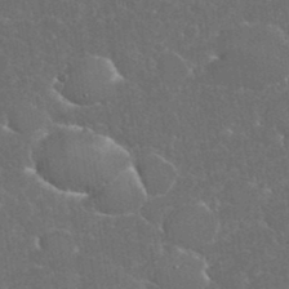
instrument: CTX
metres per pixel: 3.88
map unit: eHh
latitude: 36.8002
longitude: -61.5938
